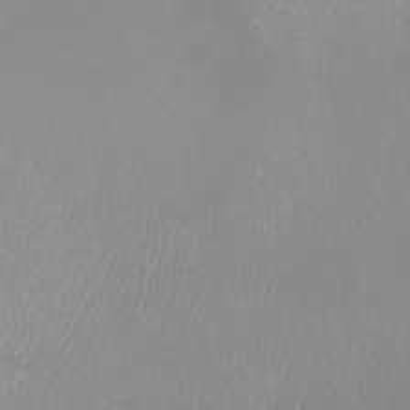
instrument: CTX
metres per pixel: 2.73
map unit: Nhu
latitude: -8.3873
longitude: -91.0081
